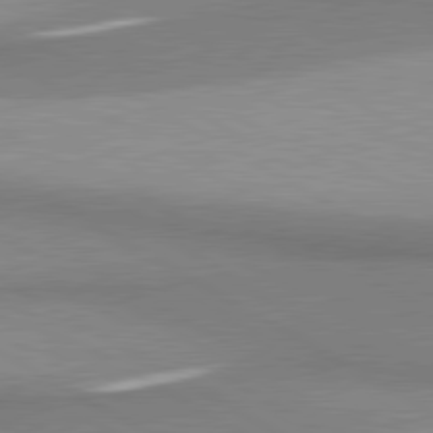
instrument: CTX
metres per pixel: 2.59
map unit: lApd
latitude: 80.8002
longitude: 159.3509
